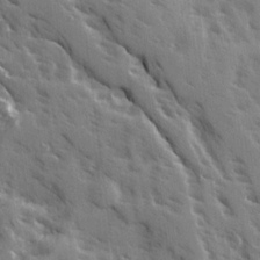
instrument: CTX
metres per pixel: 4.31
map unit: Ave
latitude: 15.7639
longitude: -130.7625
